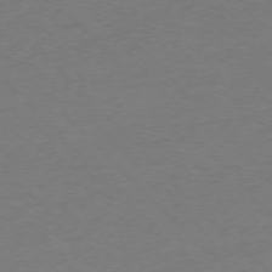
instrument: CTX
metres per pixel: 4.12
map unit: Ap
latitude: -75.0487
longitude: -78.4223
